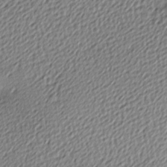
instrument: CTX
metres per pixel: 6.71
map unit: lAa
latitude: -10.1795
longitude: -126.0633
